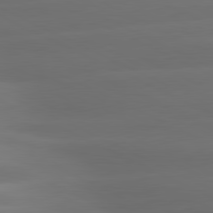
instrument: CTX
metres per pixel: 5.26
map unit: lApd
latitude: 81.1592
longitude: -142.1578
